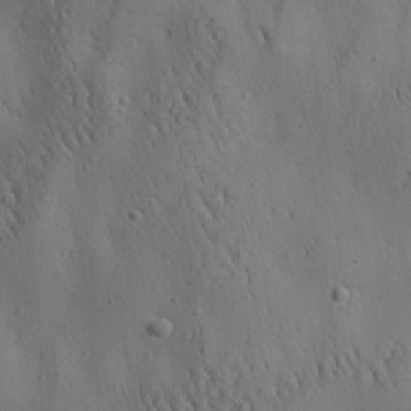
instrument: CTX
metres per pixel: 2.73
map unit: Aa
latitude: 25.9150
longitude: -142.1767
